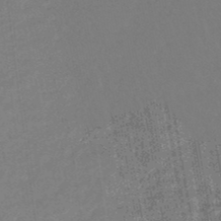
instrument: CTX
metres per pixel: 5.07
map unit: eHb
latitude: -46.3873
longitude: 87.5777
